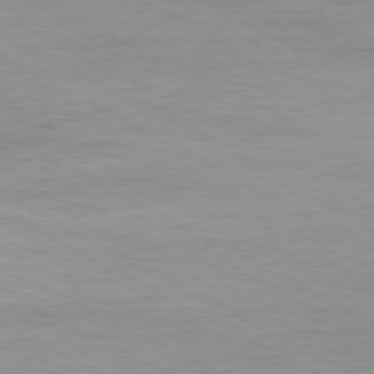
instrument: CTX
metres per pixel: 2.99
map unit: Ap
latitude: -80.7274
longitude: -86.4979
